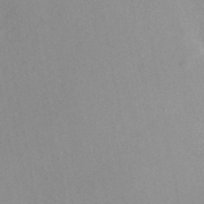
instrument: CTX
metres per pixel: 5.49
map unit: ANa
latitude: 46.0444
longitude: 50.1039
